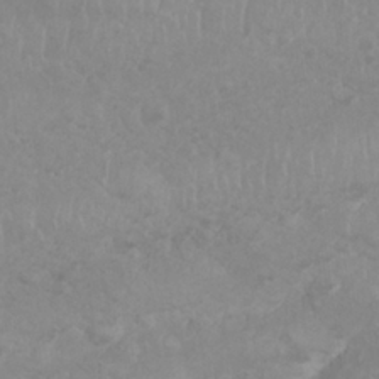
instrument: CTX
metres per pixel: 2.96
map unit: Nhu
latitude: 26.3467
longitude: -61.9717
